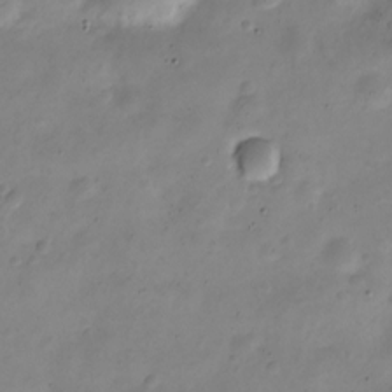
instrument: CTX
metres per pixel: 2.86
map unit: Nve
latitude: -23.7478
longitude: 106.0661
